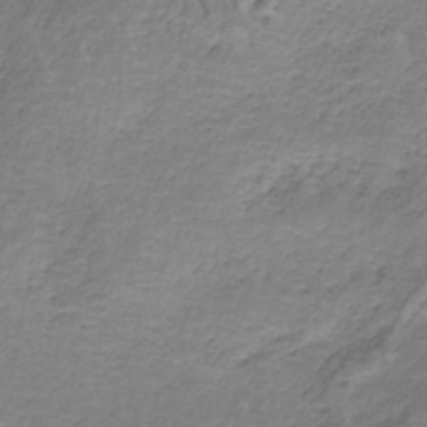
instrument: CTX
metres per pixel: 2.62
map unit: HNb
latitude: -34.9164
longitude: 58.4440
